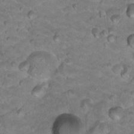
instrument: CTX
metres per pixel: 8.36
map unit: Hto
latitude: 18.1011
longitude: -35.7260
